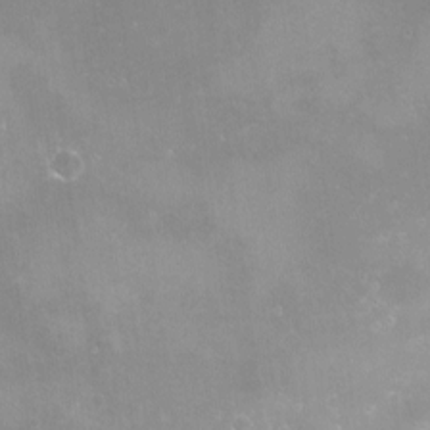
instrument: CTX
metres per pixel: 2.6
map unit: Nve
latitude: -18.5763
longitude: -59.5938
